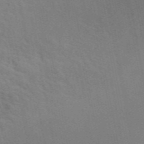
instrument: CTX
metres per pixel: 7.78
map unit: ANa
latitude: 48.9136
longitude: -73.8584
